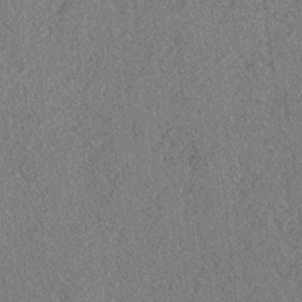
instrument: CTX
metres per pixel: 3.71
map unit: lAvf
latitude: -2.6707
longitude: -109.2914
